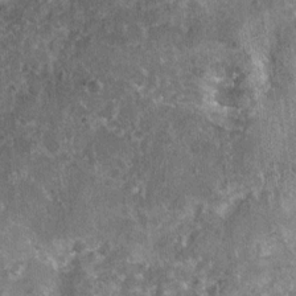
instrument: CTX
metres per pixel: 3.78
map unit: Nhu
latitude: 7.5182
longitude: -20.1767
